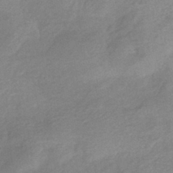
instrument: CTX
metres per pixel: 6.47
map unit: eHb
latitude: -41.2376
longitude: 83.5588
